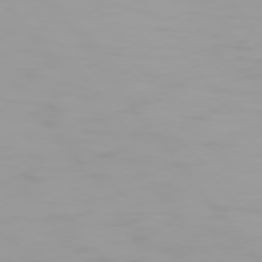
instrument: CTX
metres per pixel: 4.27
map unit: Hpe
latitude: 74.4601
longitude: -129.1970
